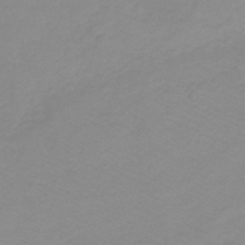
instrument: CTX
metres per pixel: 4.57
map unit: lHb
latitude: -31.6911
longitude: 66.6707
